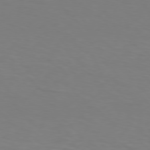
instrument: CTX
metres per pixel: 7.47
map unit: Hpe
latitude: 76.2144
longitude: -132.0822
